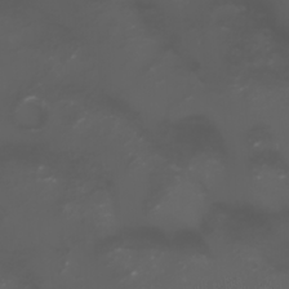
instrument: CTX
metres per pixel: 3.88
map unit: Nhu
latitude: -5.9367
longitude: -79.5560
